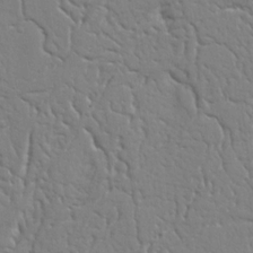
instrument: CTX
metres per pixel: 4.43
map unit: Nhu
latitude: 15.9528
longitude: -78.4601
